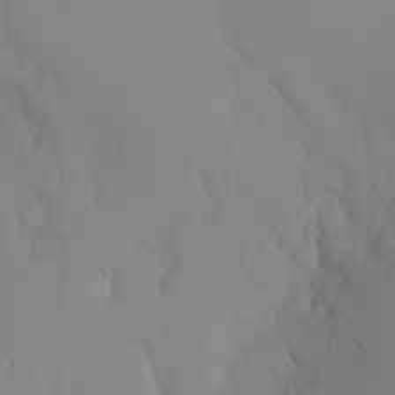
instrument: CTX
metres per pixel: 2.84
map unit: Nhu
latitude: -6.7463
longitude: -88.1200
